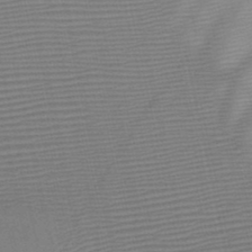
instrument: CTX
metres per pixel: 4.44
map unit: HNb
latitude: -46.5007
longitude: -41.4426
